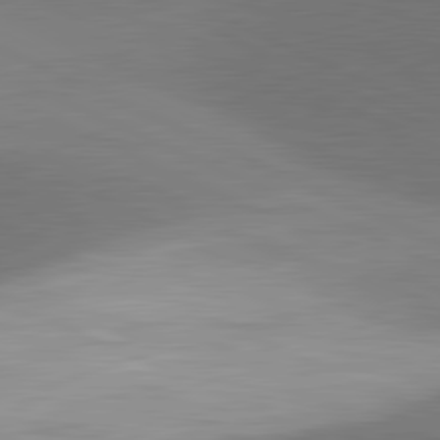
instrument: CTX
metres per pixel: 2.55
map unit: lApd
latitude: 81.6505
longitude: 153.7666
